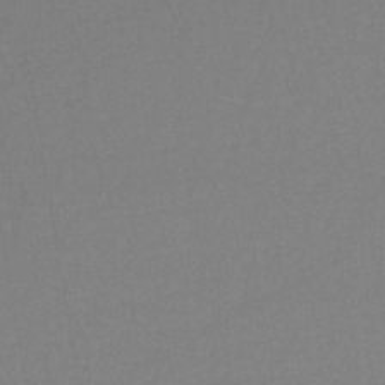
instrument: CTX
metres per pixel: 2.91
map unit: lHb
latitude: -42.3873
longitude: 60.0850
